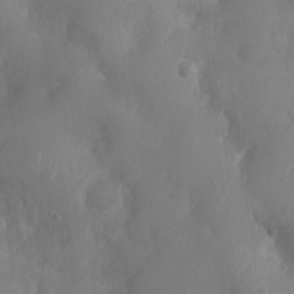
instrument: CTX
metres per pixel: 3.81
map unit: Nhu
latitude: 5.8583
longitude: -18.7246
